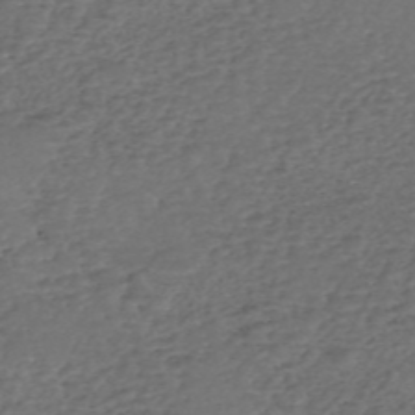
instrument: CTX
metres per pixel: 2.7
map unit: eHh
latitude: -54.9164
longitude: -90.0444
